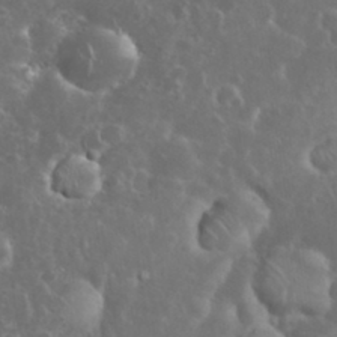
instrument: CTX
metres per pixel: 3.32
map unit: eHh
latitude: 34.3278
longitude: -61.2159
